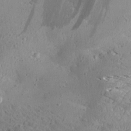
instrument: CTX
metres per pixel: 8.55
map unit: Aa
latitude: 25.1025
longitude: -143.9528
